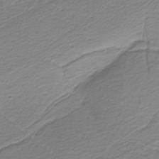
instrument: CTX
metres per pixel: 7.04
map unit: HNb
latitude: -37.1998
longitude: 53.8044
